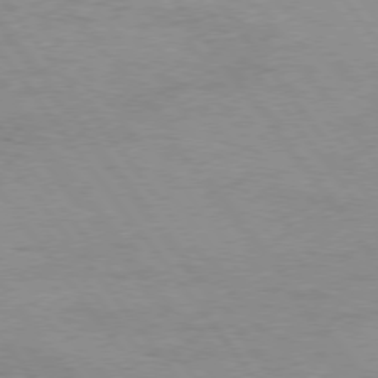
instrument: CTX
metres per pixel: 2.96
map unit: Hpe
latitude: 75.2348
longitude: -143.0459
